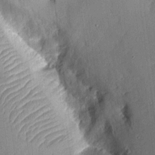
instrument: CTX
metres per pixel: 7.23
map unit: Aa
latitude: 9.7450
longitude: -127.9906
